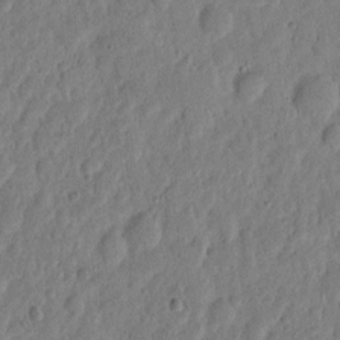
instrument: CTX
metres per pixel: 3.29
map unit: eHh
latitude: 6.4412
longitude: -71.8016
